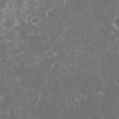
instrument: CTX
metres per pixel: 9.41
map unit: eHh
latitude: 32.8758
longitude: -63.5371
